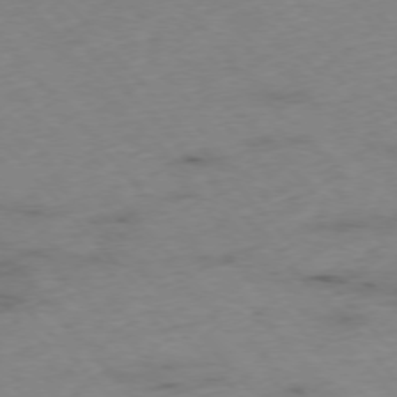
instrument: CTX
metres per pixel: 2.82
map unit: Hpe
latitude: -76.4062
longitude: -17.5371
